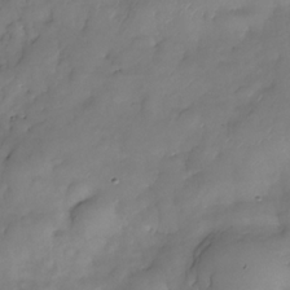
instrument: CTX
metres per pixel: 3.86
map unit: Nhe
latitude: -34.0472
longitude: -142.7057
